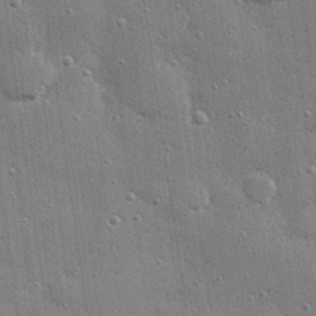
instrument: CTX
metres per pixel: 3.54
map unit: Hve
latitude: 28.6868
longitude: -90.7246
